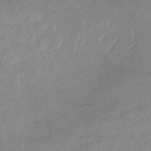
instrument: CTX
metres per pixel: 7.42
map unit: lHb
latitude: -36.9163
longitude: 74.2173
